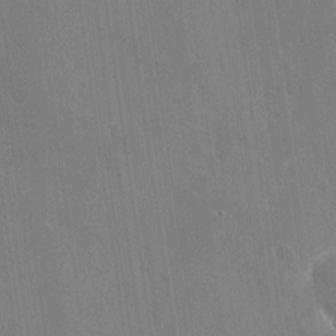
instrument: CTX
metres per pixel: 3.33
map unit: Nhu
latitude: -28.7652
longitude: -80.4979
